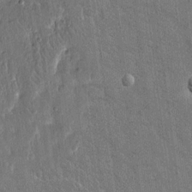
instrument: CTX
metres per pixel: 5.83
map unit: eHh
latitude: 15.6127
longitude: -69.2348
